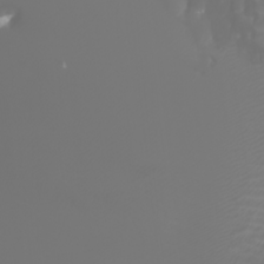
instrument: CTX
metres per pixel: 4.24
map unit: Htu
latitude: -0.5952
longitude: -76.3467
